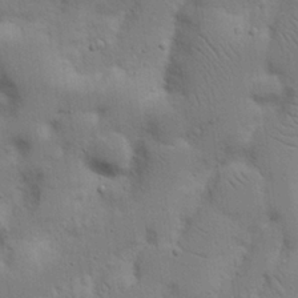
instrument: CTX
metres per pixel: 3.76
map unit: Nhu
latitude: 17.7072
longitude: -75.1781
